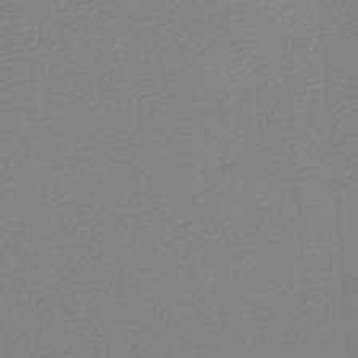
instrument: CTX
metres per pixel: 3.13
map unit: lHb
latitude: -46.9541
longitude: 63.8422
